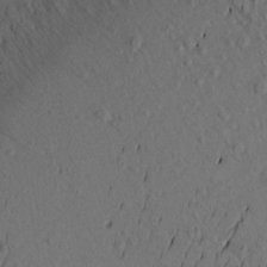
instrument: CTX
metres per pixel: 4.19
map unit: Aa
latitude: 17.2537
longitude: -144.2900
